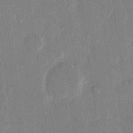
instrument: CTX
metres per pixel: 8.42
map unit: eHh
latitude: 13.7450
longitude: -69.3293
